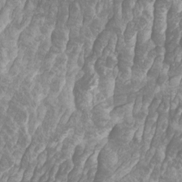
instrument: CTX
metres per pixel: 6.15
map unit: Htu
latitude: -10.7841
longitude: -73.8394
